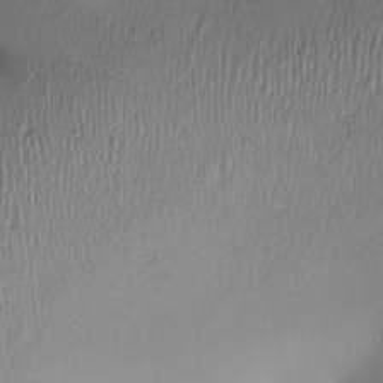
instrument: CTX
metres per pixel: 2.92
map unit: Nve
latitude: -22.7841
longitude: -138.2900
